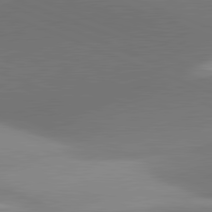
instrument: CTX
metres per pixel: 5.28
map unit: lApd
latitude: 81.5938
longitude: 141.3698
